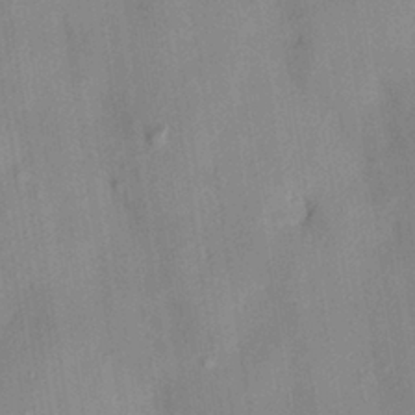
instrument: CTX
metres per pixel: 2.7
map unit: HNhu
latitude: 13.8206
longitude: 11.0109
